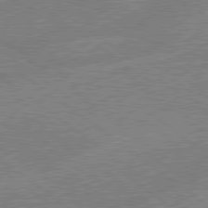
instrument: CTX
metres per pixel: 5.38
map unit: lApd
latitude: 79.1214
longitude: -144.6490
